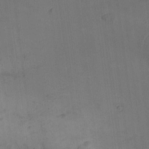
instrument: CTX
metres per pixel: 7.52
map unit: Ave
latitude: -8.0661
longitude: -122.3089
